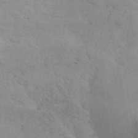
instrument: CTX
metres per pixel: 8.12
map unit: ANa
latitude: 42.6113
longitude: 50.9163
